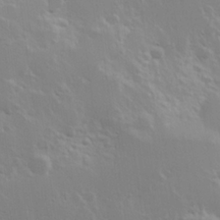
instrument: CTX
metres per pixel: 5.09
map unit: Hve
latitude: 24.4412
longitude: 145.4454
